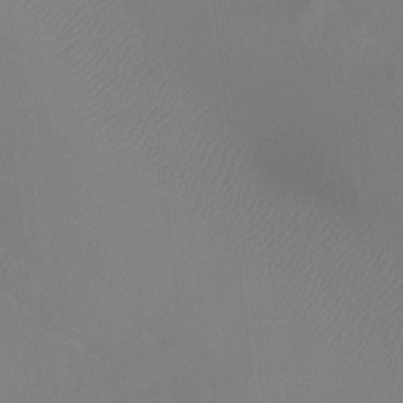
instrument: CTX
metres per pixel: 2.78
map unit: Ht
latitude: -7.1242
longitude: -29.2726
